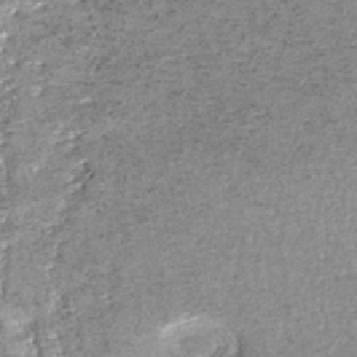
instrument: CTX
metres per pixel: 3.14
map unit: HNhu
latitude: -47.0297
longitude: 102.8597
